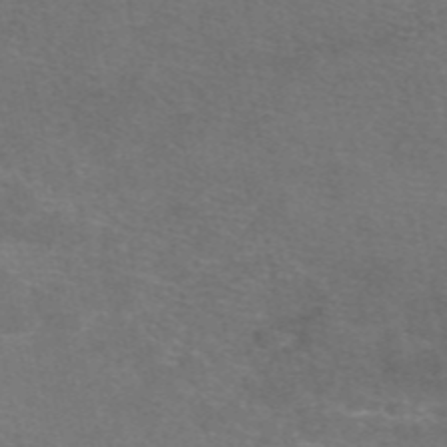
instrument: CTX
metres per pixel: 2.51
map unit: eAb
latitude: 47.9717
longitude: 105.8800
